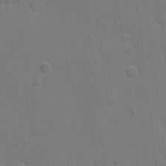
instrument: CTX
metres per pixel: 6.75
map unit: eHh
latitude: 6.6301
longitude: -67.3103
